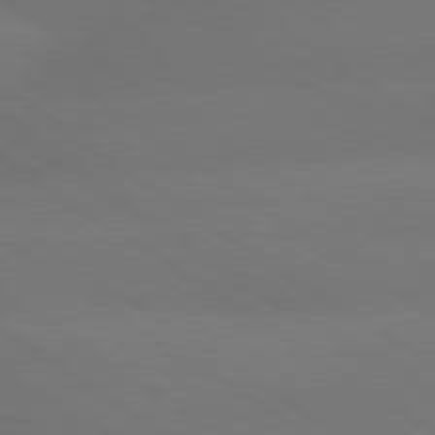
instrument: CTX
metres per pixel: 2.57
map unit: lApd
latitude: 79.7072
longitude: -151.7449
